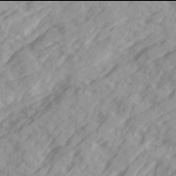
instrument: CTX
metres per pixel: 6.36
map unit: Ave
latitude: 21.9906
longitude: -132.1767
